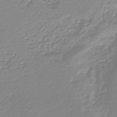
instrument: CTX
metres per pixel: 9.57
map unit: lHb
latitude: -46.1417
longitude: 65.3321
